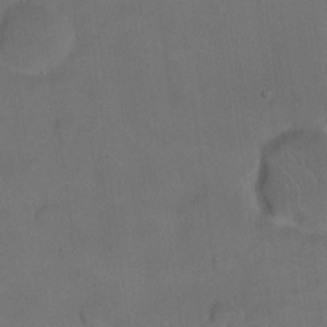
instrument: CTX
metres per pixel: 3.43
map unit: eHh
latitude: 18.5923
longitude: -65.1025
